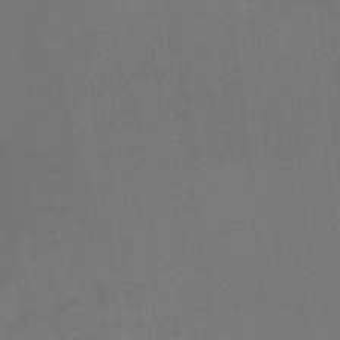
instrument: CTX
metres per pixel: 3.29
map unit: Ht
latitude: -8.5763
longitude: -39.0458
